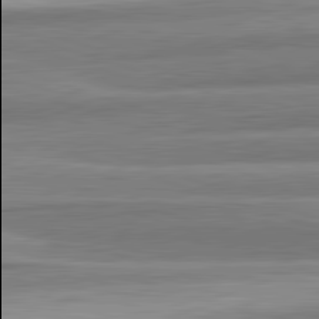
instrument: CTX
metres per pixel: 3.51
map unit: lApd
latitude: 82.5923
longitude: 178.0094
